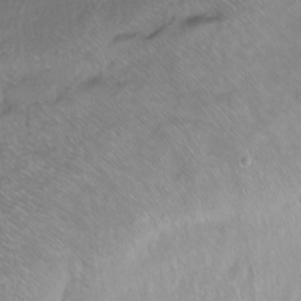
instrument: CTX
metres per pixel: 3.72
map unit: Ht
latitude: -6.3873
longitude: -36.2901
